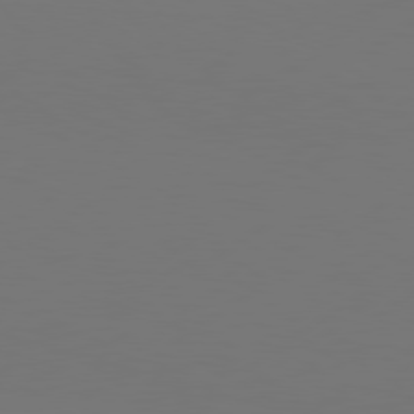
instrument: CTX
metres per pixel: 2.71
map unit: Hpe
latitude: 78.1200
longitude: -128.5168
